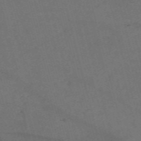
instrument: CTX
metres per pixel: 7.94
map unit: Nve
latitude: -59.0864
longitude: 51.7855
